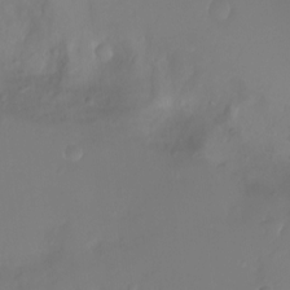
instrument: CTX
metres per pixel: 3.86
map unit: Nhu
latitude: -8.1039
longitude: -72.8758
